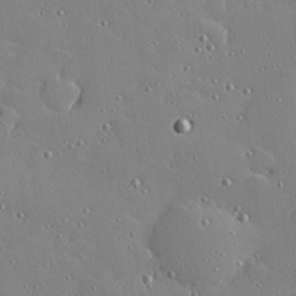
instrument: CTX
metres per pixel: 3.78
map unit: Hve
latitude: 26.1956
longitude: -92.9324
